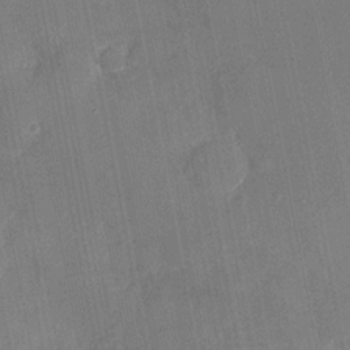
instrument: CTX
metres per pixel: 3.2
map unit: Nhu
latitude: -28.2551
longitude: -64.4979
